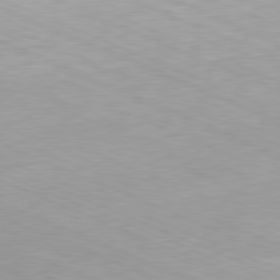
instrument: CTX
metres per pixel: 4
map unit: Hpe
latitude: -81.8800
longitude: 15.0676
